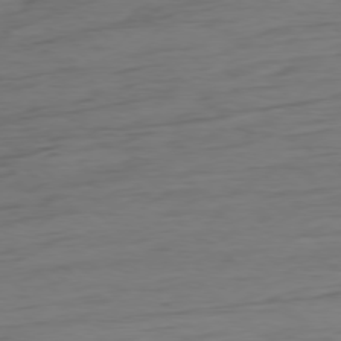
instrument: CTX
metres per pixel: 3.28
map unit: Ap
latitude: -78.4062
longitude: -78.7247
